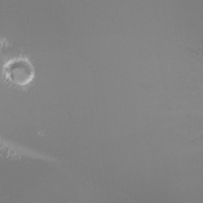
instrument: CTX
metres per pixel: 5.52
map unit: Nhu
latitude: -7.9178
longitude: -91.4426
